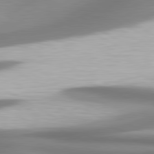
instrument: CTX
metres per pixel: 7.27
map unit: lApd
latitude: 80.5546
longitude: 178.8408
